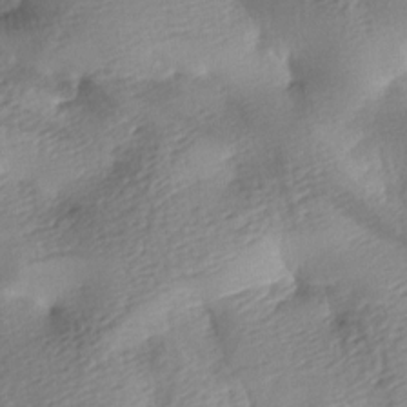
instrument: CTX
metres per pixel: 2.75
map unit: lAa
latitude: -8.5385
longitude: -127.2537
